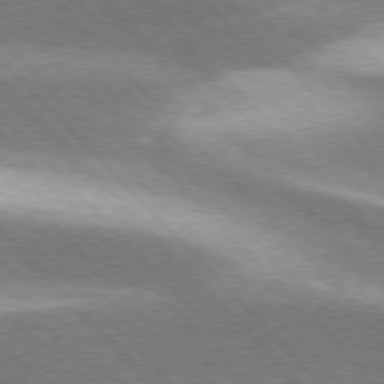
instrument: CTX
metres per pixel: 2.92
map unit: lApd
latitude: 76.3089
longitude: -64.1389
